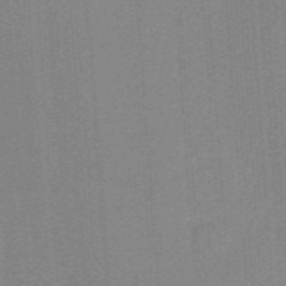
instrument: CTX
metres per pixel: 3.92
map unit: HNb
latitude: -38.5763
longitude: 53.9367
